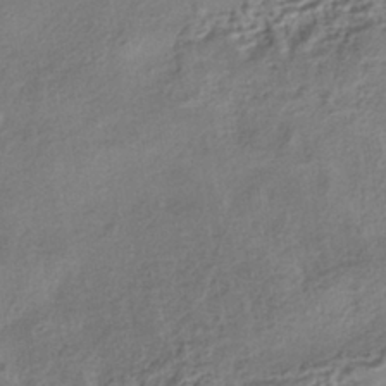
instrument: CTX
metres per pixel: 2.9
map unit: HNhu
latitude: -40.5385
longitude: 107.0676
